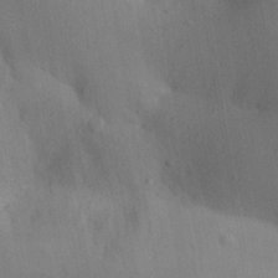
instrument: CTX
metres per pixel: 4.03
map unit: Aa
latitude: 30.0822
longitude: -145.6694
